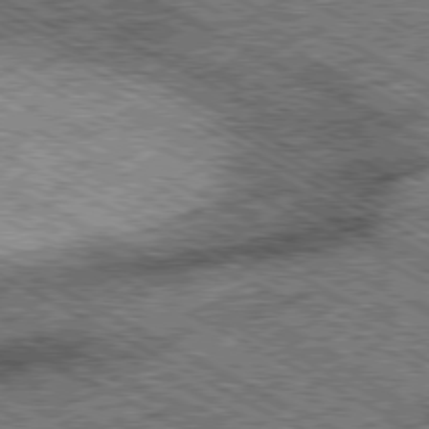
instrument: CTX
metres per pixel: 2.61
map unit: Ap
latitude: -80.2362
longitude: -78.3656
